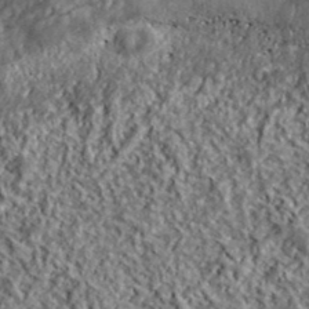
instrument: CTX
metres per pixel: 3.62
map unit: lHvf
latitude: 40.0633
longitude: -88.0255
